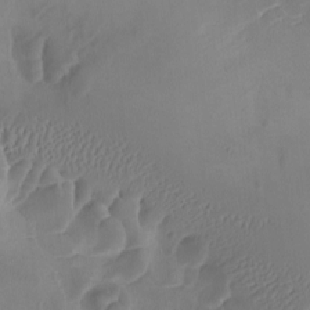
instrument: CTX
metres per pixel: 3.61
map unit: Ave
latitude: -8.2928
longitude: -122.4034
